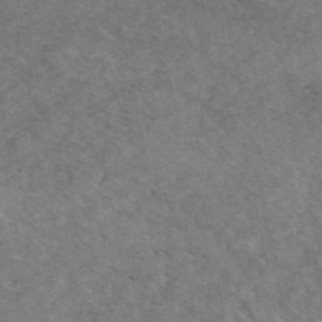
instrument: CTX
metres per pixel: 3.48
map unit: eAb
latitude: 47.9528
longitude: 116.2928
